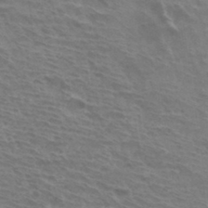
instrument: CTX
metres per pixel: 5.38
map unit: Hto
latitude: 33.6694
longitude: -40.7057
